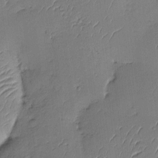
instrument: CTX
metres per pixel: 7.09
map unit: eHh
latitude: -3.6532
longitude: 17.9178
